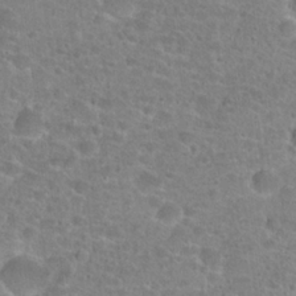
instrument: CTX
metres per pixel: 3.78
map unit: Hto
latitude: 24.4601
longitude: -48.1200
